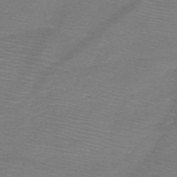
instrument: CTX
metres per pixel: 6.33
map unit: HNb
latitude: -49.7856
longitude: -41.7449
